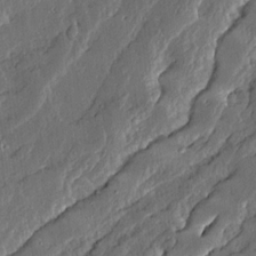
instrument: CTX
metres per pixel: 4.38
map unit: Ave
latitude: 13.8961
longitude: -136.8569
